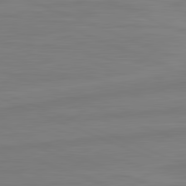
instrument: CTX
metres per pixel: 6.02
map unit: lApd
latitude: 81.8772
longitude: -174.2145
